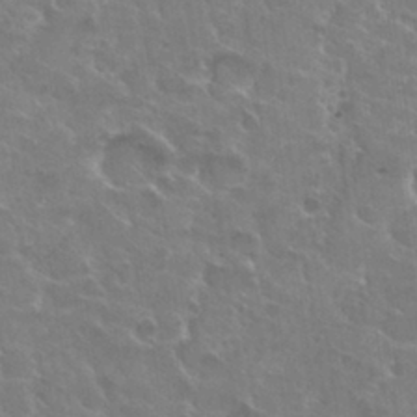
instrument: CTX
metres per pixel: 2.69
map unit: Hto
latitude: 30.3845
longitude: -43.4615
